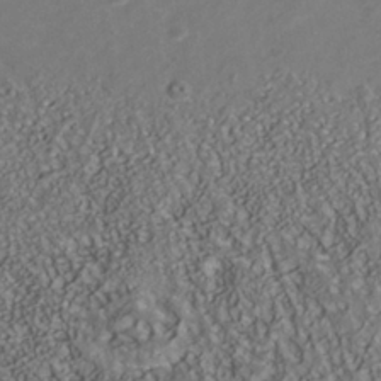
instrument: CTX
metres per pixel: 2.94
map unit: Nhu
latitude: -40.8408
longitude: -83.8583
